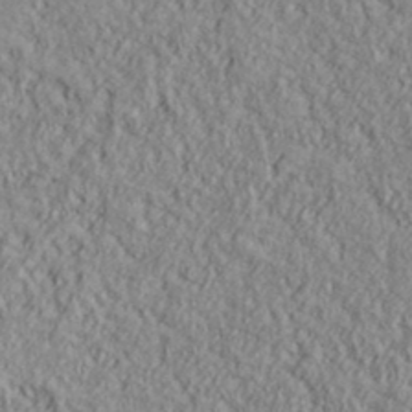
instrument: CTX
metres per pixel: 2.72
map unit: lHvf
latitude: 38.7435
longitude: -90.0633
